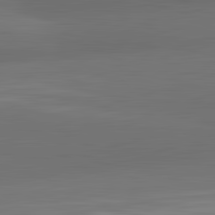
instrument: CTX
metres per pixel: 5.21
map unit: lApd
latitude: 83.5560
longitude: -132.6491
